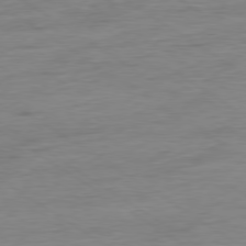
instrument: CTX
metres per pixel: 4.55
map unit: Hpe
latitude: -79.0864
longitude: -21.7450
